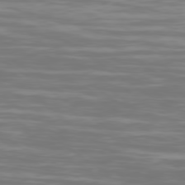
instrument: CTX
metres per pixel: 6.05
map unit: Ap
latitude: -79.3509
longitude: -103.2159
